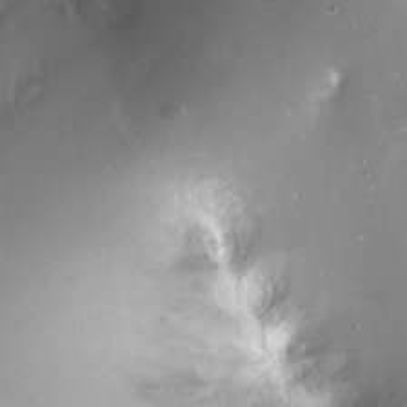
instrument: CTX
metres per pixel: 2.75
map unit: Ht
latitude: -14.3496
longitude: -40.8380
